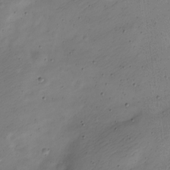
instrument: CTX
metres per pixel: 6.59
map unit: Nve
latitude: -24.5763
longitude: 106.5196
